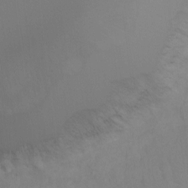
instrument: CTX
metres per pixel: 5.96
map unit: Ht
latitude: -9.1620
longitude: -34.2333
